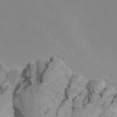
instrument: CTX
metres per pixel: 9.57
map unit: Nhu
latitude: -6.2550
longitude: -85.1781
